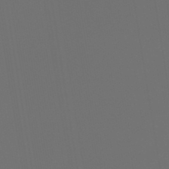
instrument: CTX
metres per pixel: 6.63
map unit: lHb
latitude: -47.3509
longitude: 70.9731
